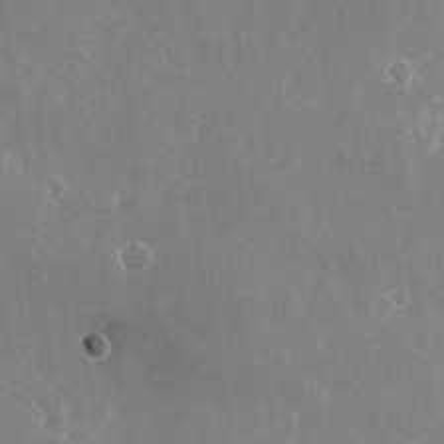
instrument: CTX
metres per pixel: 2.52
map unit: Nhu
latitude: -25.6911
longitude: -71.9717
